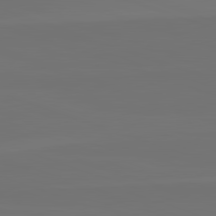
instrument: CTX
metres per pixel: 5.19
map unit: lApd
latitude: 82.3845
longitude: 144.5952
